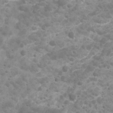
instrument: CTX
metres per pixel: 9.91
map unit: Ave
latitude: 16.7057
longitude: -133.1781
